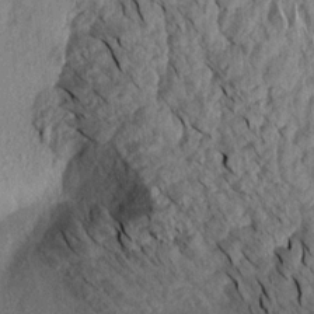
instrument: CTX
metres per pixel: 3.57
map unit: Aa
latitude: 18.2522
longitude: -146.1956
